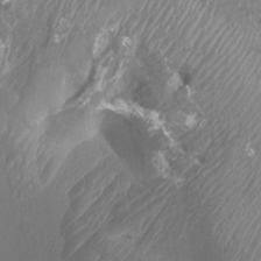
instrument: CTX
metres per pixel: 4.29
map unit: Ht
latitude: 3.9150
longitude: -19.9150
